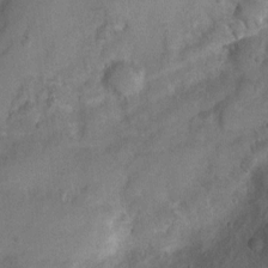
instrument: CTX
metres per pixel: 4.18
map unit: Ht
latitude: 0.0633
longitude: -18.1200
